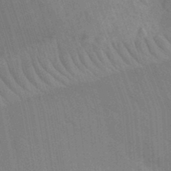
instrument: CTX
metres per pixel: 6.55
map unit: Ht
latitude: -11.1809
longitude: -22.3656
